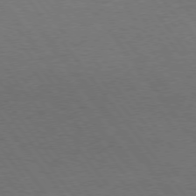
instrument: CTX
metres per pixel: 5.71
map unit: Hpe
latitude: 74.9325
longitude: -141.7449
